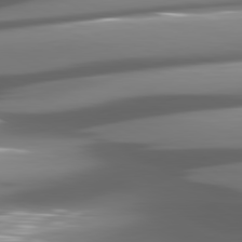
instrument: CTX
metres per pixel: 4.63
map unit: lApd
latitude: 81.2159
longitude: -145.1781
